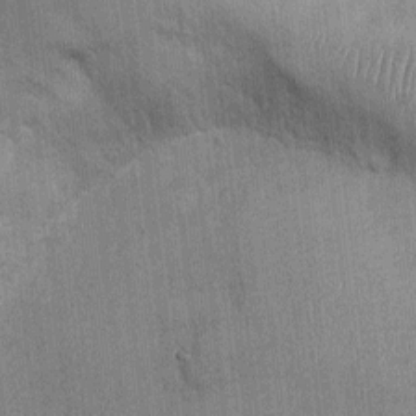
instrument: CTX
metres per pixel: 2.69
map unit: Ht
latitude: -3.1998
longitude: -13.8206
